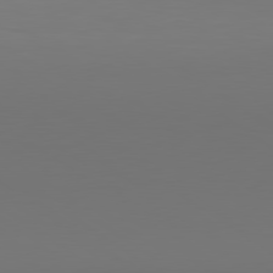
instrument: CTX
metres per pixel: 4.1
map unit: lApd
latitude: 79.9339
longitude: 158.0849
